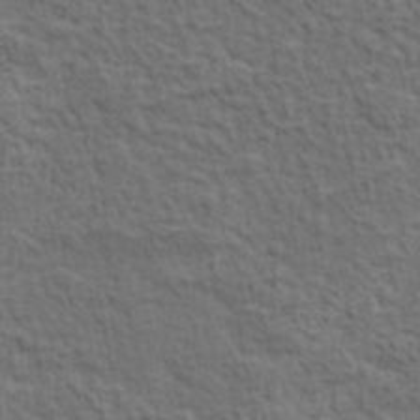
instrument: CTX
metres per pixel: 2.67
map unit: lHvf
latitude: 38.1578
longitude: -89.4994
